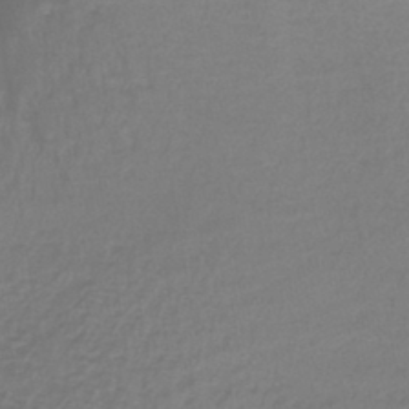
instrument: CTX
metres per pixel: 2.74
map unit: lHb
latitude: -41.8989
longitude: 58.5573
